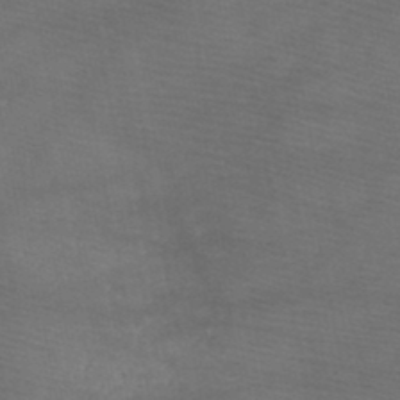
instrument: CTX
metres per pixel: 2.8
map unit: HNb
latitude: -49.3510
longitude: -41.2348
